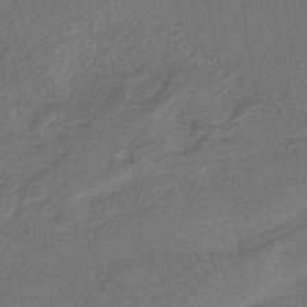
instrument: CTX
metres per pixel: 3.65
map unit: HNb
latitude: -35.8233
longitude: 55.1431
